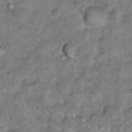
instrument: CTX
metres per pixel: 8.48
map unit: Hto
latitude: 12.8002
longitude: -36.8569
